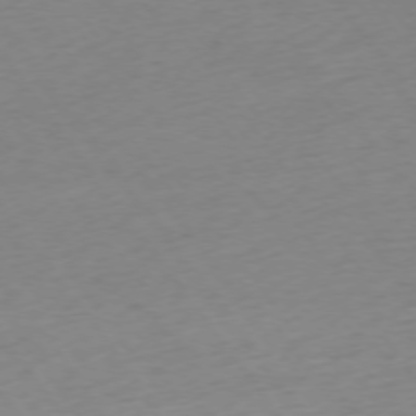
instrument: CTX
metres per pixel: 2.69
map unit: Ap
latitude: -74.7275
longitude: -71.6694
